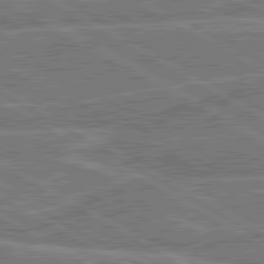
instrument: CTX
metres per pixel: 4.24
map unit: lApd
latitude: 80.5357
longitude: 119.3699
